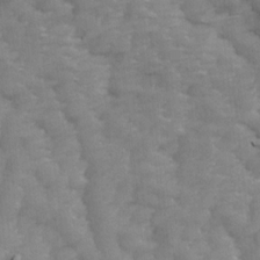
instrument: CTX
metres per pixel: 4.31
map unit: Ave
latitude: 13.9528
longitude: -105.2348
